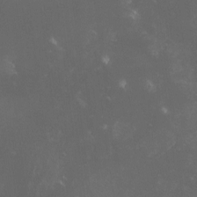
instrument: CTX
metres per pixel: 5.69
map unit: lHvf
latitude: -13.4077
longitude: -101.2159
